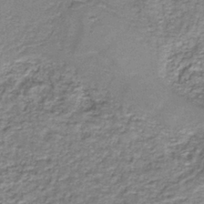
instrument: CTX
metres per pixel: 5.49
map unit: HNb
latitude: -37.8800
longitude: 51.3132
